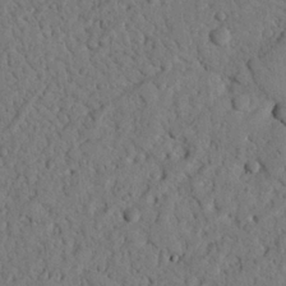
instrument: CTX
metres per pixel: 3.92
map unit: Nhu
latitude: 21.7072
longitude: -76.3845
